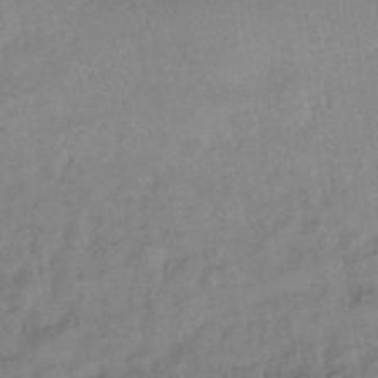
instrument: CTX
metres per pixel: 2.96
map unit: eHb
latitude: -39.6722
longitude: 80.9353
